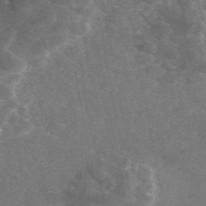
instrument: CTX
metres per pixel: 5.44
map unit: eAb
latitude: 46.7058
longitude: 117.5210
